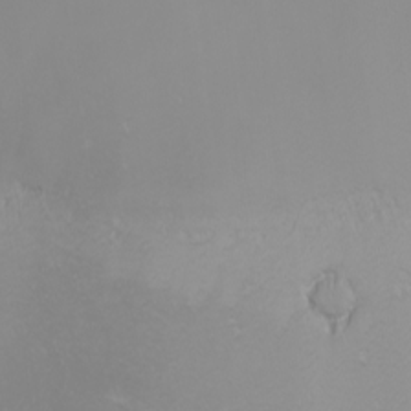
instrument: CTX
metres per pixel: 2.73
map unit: Nhu
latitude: -5.9745
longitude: -89.8206
